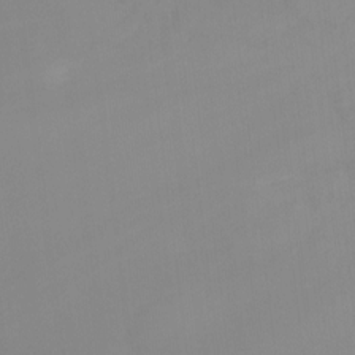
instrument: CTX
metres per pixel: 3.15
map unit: Htu
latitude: -13.8611
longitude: -44.5923
